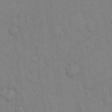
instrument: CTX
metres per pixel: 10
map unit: Hto
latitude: 13.3293
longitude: -61.2726
